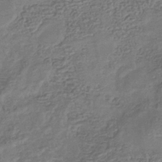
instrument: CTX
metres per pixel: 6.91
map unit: eHb
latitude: -35.1998
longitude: 80.0850
